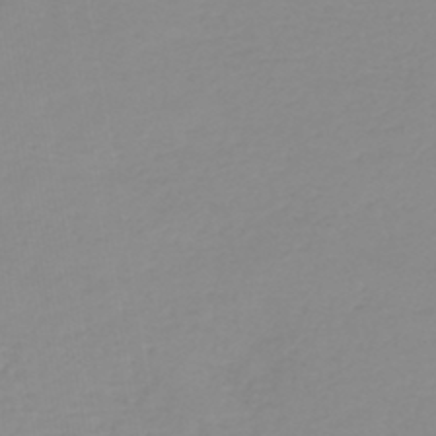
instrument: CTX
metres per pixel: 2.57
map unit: HNb
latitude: -44.6707
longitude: 54.2740
